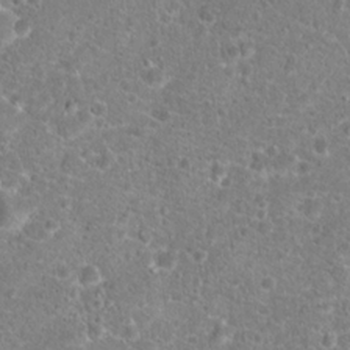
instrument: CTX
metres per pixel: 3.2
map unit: Hto
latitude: 18.4223
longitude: -41.2159
